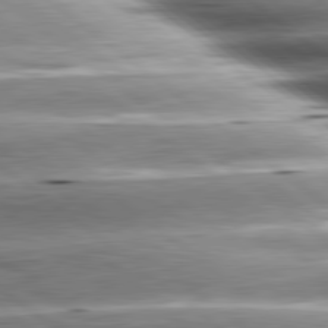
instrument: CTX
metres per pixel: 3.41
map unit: lApd
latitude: 80.4601
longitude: -143.6883
